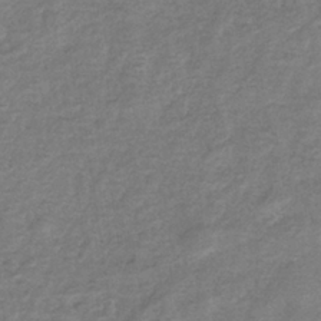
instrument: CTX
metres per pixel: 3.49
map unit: eHb
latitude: -34.9353
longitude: 77.3510
